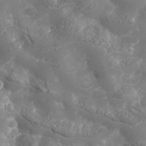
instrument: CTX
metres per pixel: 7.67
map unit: Nhe
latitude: -37.1809
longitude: -90.7624
